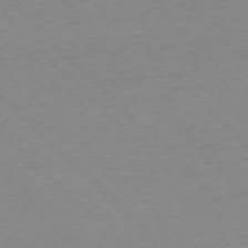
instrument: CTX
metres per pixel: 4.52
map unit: Ap
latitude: -77.6344
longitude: -87.4804
